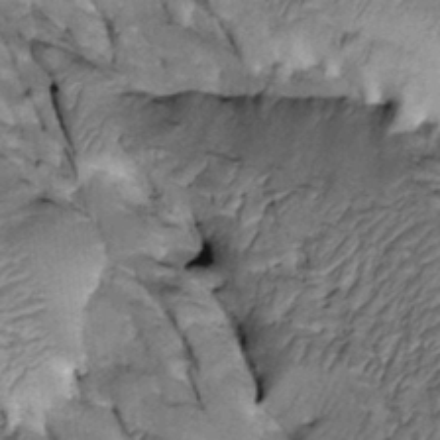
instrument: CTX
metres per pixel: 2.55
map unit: Htu
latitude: -2.4440
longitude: 150.1227
